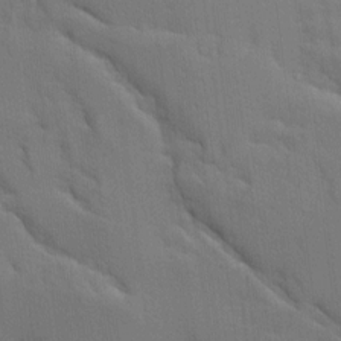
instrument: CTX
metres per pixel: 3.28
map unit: Ave
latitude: 9.6883
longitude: -102.6679
